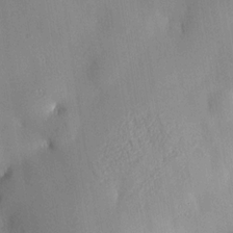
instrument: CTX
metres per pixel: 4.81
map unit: HNhu
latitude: 15.3671
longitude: 12.2551
